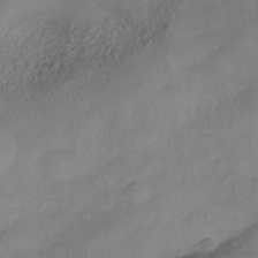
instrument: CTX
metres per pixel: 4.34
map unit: Nhe
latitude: -38.2740
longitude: -146.8947
